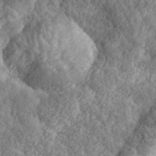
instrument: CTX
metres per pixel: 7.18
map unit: eHh
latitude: 35.1214
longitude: -79.2915
